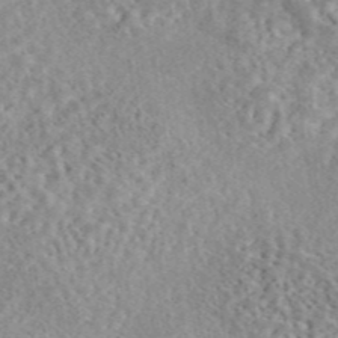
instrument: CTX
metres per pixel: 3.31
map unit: eAb
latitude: 44.2900
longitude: 116.4817
